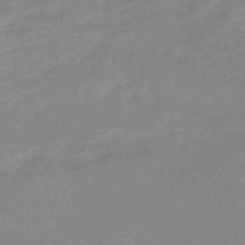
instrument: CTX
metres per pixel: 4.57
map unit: eHb
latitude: -44.9731
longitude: 89.7666
